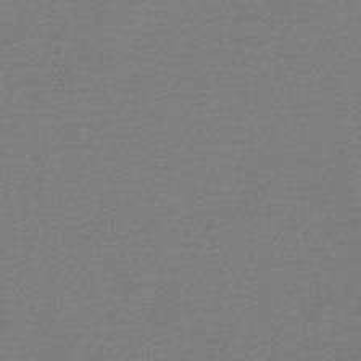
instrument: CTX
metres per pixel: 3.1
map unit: lHb
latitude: -39.6533
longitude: 54.1606
